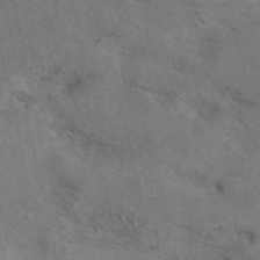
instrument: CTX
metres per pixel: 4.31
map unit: eAb
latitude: 41.9150
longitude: 109.1053
